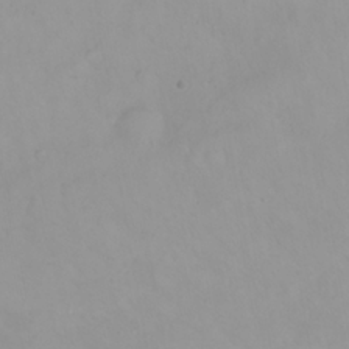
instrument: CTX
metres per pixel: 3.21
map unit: Nhu
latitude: 24.0444
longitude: -62.1578
